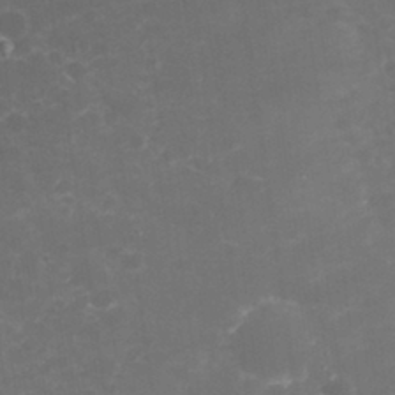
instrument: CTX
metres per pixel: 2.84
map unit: eHh
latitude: 32.6490
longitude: -60.9513
